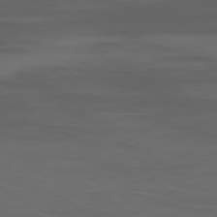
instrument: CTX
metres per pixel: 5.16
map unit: Ap
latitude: -78.3873
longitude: -79.5560
